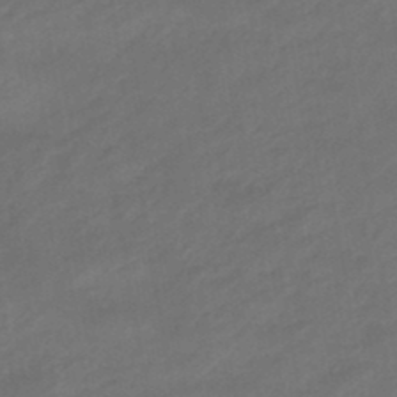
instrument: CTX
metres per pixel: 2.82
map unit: eHb
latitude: -46.9730
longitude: 85.3320
